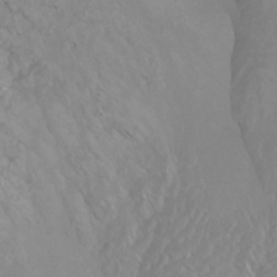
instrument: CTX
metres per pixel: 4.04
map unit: Htu
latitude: -7.3509
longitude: -65.8394
